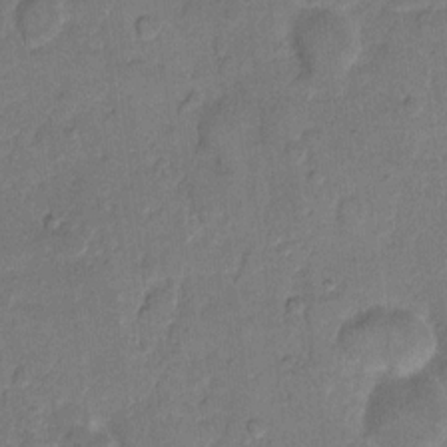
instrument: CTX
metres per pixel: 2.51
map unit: eHh
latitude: 10.8380
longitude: -64.8569
